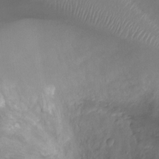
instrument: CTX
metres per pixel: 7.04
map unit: Ht
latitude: -9.9367
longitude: -20.0633
